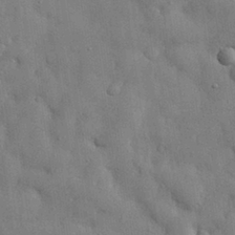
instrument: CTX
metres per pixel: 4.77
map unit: eHh
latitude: 28.8002
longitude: -74.7057
